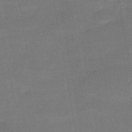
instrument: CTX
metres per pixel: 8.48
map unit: HNb
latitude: -47.8044
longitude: -39.3293
